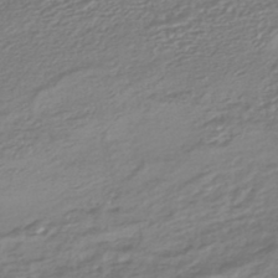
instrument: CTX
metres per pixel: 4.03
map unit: HNhu
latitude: -45.2376
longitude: 96.3306
